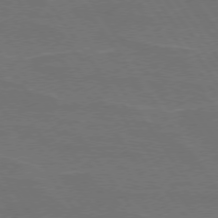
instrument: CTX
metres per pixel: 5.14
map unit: lApd
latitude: 74.8191
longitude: -56.7624
